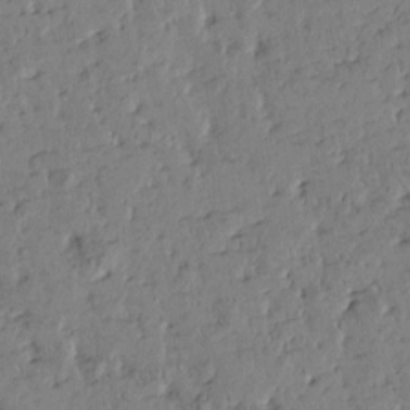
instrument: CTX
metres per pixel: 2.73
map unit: Htu
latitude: -1.4266
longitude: 176.0283
